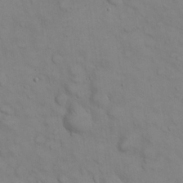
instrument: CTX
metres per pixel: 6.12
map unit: eHh
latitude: 22.5546
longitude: -62.2901
